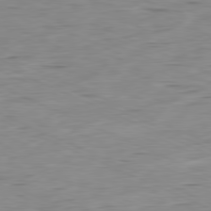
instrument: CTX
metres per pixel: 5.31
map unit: Ap
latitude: -81.0676
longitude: -81.5560
